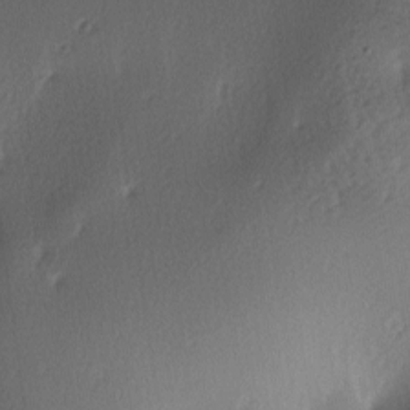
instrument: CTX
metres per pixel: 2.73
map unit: lAa
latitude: -6.3873
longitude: -123.6883
